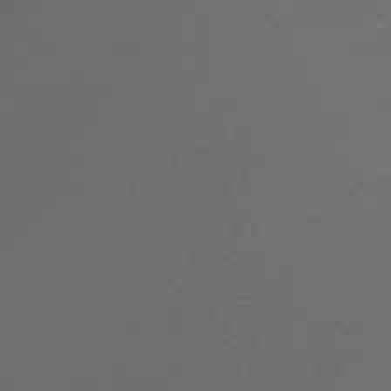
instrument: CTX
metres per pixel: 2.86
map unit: HNhu
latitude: -43.4265
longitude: 101.2375
